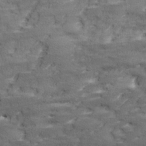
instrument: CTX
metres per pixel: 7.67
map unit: Ave
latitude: 18.2900
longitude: -135.9528
